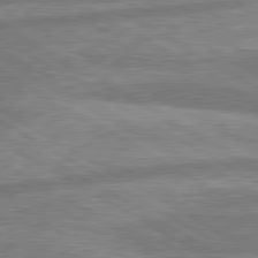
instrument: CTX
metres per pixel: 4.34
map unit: lApd
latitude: 80.3845
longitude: -167.7827
